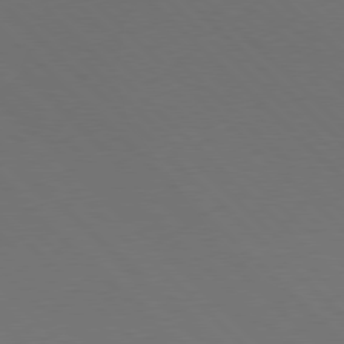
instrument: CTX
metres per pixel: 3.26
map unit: Hpe
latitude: 77.6882
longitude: -125.7071
